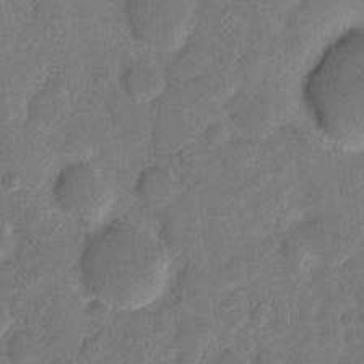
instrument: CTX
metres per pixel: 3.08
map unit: eHh
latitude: 8.9892
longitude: -65.2348
